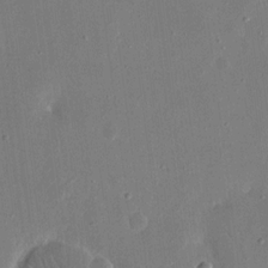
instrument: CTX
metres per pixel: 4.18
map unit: eHh
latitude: 15.5749
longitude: -70.2900
